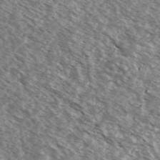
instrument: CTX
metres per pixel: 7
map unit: Ave
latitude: 37.8772
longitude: -109.8394
